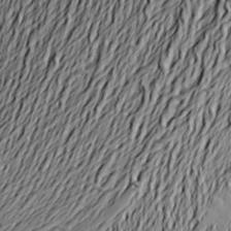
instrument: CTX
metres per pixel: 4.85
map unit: Aa
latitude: 21.0648
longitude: -150.0633
